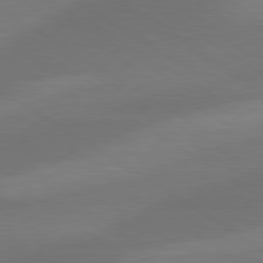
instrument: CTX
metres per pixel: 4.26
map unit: lApd
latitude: 79.5938
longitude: -87.7638
